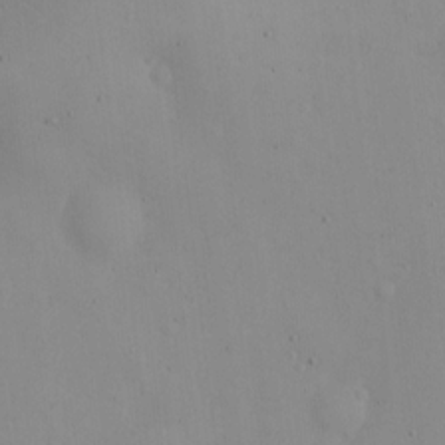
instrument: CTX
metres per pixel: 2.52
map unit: eHh
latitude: 11.7828
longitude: -61.4237
